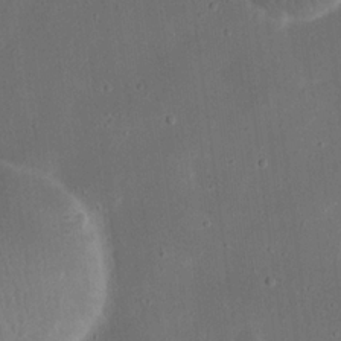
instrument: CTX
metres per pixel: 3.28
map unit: eHh
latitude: 18.1200
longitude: -70.8191
